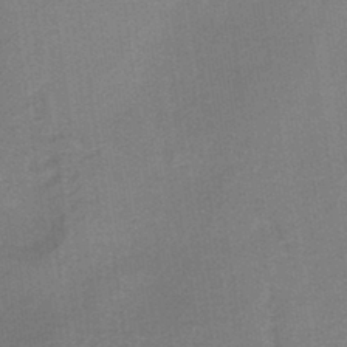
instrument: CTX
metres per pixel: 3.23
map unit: lHb
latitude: -37.5966
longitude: 60.9920
